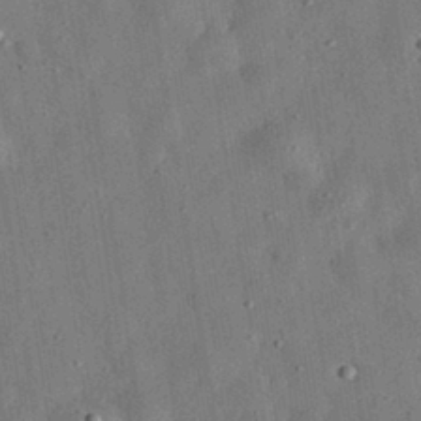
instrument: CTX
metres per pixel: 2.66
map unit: eHh
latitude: 31.9717
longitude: -76.8947
